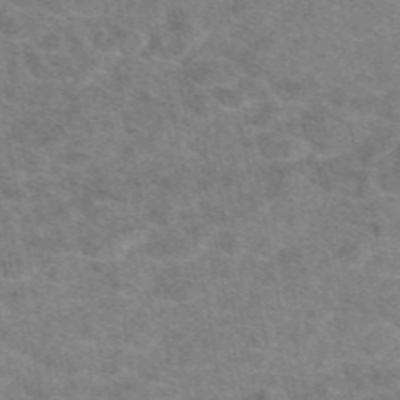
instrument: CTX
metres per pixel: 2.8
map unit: eAb
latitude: 48.6490
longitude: 112.9542
